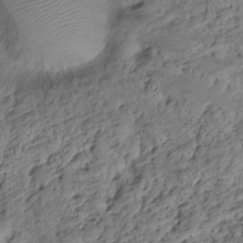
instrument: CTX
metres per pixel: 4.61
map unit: HNhu
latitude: -20.9352
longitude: 85.6155
